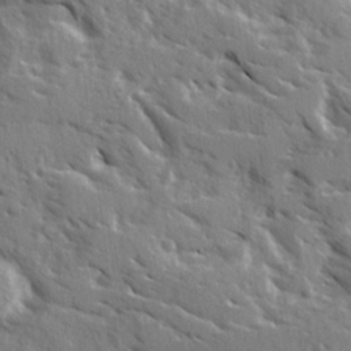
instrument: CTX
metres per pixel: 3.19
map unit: Ave
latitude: 16.1578
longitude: -130.7436
